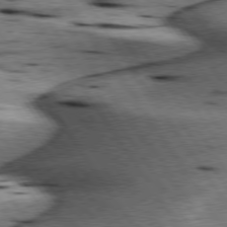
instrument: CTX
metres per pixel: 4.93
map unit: lApd
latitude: 76.4601
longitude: -60.0255
